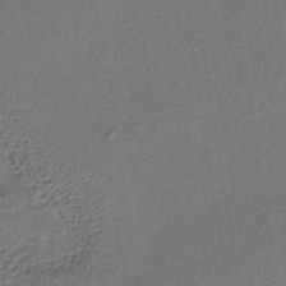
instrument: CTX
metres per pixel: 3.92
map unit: lHb
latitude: -35.7289
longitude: 62.6518
